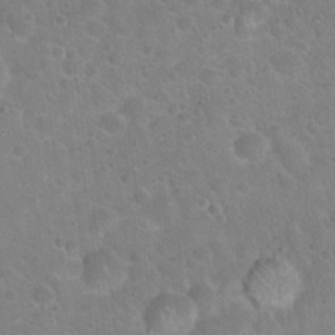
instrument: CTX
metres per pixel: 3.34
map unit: Hto
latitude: 22.4034
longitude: -50.8758
